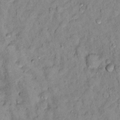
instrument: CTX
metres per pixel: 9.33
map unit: Ht
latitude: 11.2537
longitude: -33.7072
